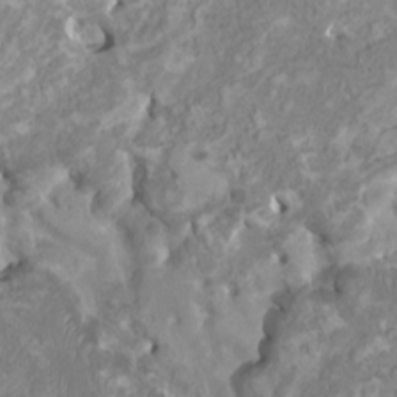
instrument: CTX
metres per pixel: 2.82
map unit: HNhu
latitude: 3.9906
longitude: -2.1955
